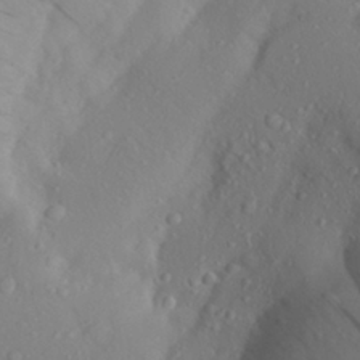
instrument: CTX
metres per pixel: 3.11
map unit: Aa
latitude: 25.0269
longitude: -147.4805
